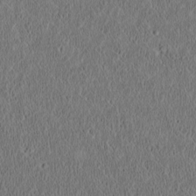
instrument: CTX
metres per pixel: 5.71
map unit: Htu
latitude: -2.8785
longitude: 167.2187
